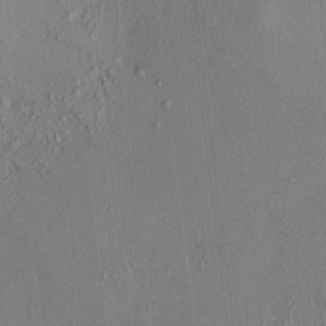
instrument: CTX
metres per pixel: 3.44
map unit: HNhu
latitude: 7.0080
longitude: 14.9353
